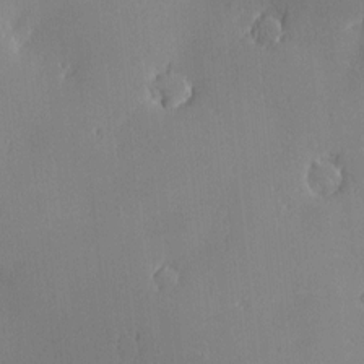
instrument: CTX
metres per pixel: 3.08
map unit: Nve
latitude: -7.9745
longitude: 173.6911
